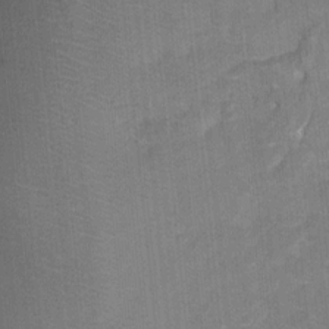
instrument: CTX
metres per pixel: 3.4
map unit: Nhu
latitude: 3.7071
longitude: -17.8583
